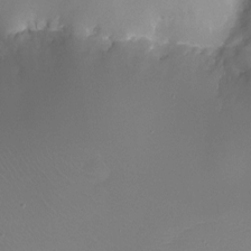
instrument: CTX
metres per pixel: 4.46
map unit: Ht
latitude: -8.1606
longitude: -29.7072
